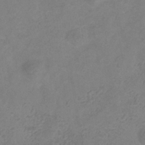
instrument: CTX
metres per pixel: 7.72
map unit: Hve
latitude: -35.2943
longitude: 87.9745
